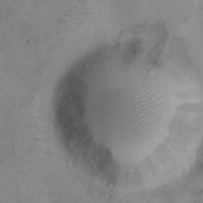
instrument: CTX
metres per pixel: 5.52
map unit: Nhu
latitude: 11.2537
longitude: -28.3656
